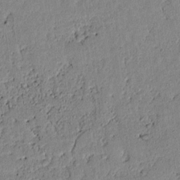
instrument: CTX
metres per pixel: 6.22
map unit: lAvf
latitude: 7.0458
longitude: 168.5573
